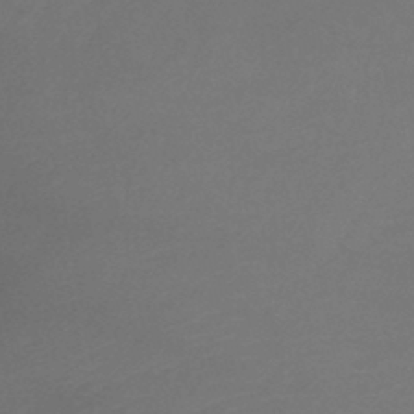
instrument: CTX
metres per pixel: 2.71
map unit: lHb
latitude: -37.5399
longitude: 72.9541
